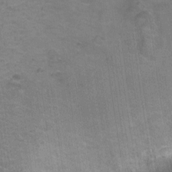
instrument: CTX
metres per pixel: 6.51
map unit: Ht
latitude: -9.3321
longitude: -36.3656
